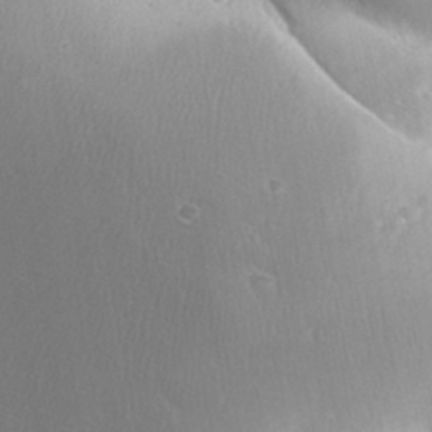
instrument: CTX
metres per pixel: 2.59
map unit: Aa
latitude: 32.9703
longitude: -141.5182
